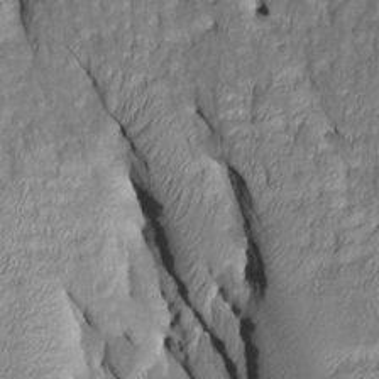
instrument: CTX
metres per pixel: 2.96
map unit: Htu
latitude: -6.8975
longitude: 144.6708
